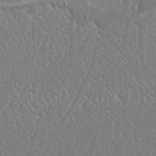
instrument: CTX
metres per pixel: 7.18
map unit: Nhu
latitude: 25.1214
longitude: -59.9528
